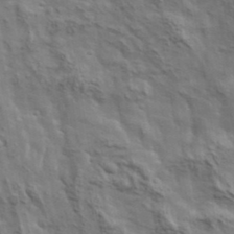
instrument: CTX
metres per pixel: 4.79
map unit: lHvf
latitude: 38.7435
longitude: -89.2726
